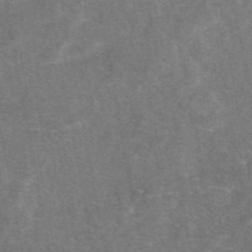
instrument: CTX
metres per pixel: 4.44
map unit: eAb
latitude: 47.3104
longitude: 120.5951
